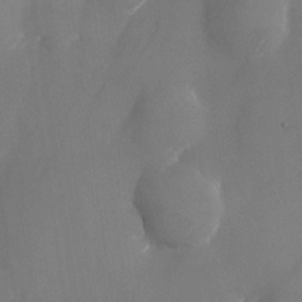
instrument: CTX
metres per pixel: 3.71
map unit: Nhu
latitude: -25.0864
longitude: -70.5168
